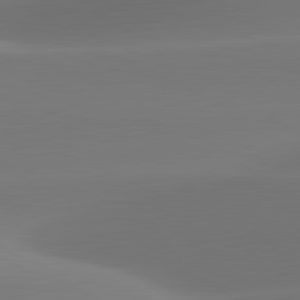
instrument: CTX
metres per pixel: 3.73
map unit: lApd
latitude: 81.5938
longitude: -161.0836
